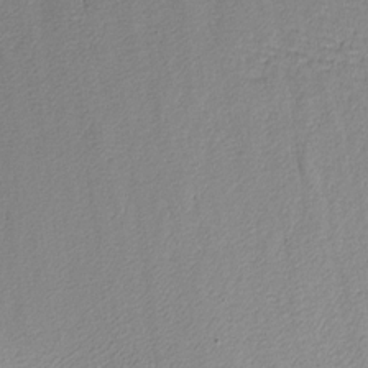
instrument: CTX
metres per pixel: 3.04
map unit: Htu
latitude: -9.7100
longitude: 176.8408
